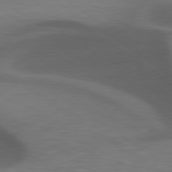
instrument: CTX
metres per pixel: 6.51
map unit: lApd
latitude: 79.2726
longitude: -50.1766
